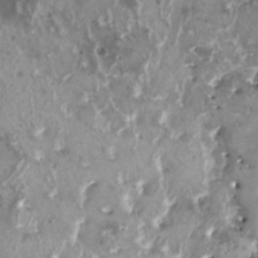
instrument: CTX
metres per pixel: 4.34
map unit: HNhu
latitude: 1.4804
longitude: 5.5966
